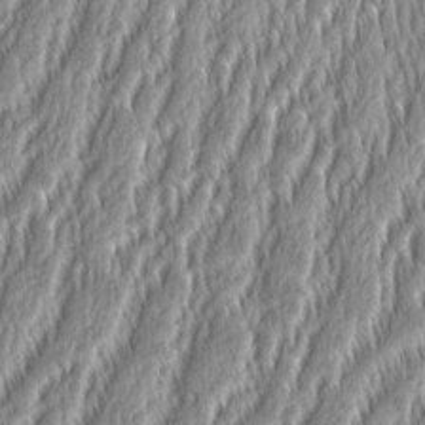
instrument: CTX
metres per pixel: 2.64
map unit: Aa
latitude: 8.8569
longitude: -130.6113
